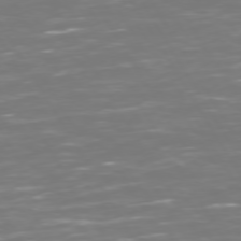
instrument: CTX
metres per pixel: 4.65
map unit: Hpe
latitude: 72.9325
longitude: -126.3656
